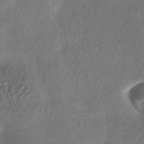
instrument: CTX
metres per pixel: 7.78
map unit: eHh
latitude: -42.7841
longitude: 121.0108
